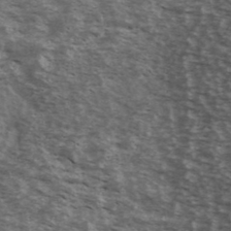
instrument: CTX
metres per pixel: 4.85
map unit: Ave
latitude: 40.6490
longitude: -109.8772
